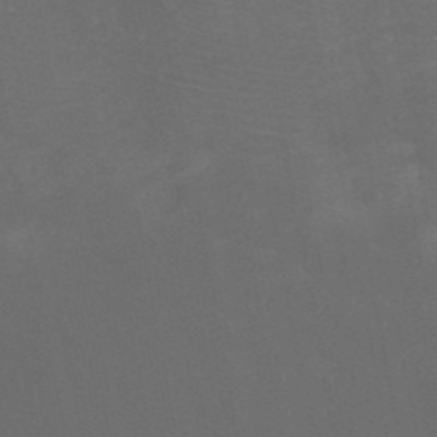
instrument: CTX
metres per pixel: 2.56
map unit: HNb
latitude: -49.4266
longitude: -45.8583
